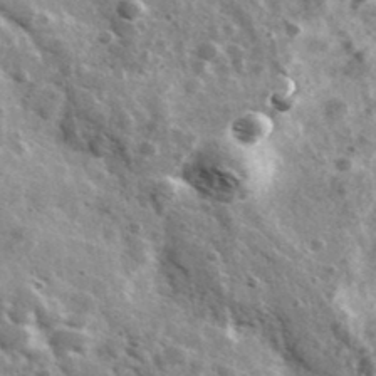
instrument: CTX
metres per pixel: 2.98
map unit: Ave
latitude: 38.5168
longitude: -107.8961
